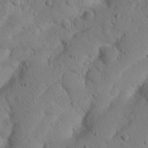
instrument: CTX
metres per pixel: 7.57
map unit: Nhu
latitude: 20.7435
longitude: -74.9136
